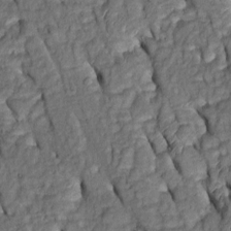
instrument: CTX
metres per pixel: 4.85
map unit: Htu
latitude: 0.4601
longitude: 149.5588
